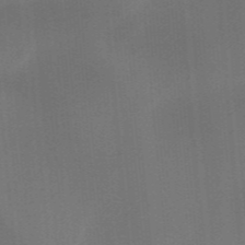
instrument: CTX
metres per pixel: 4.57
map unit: HNb
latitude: -44.5574
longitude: -43.5560
